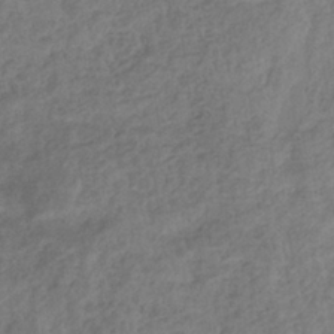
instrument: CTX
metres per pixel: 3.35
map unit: eHb
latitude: -35.4643
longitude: 81.1620
